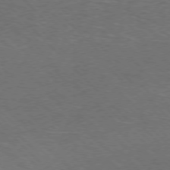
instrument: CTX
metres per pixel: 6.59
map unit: Hpe
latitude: -77.8422
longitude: 14.4818
